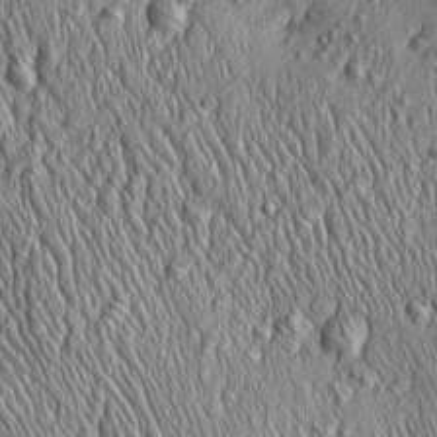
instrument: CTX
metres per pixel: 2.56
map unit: Htu
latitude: -4.2550
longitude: 158.0661
